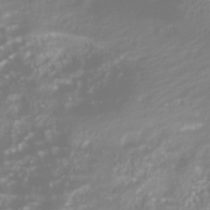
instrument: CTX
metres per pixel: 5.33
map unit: Nhu
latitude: -40.5574
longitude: -84.8569
